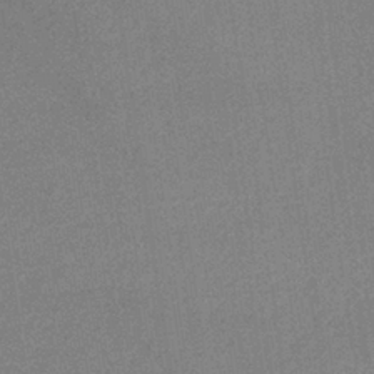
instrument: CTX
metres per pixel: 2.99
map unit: lHb
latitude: -36.0850
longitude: 68.3873
